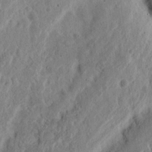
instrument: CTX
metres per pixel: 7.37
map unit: Nhu
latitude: 14.5924
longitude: -74.2523
